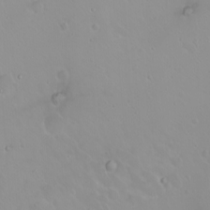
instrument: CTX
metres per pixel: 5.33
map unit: eHh
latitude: 1.9528
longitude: -54.8002
